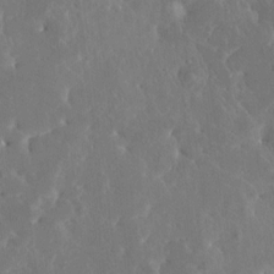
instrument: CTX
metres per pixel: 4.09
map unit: HNhu
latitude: 6.8191
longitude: -5.0647
